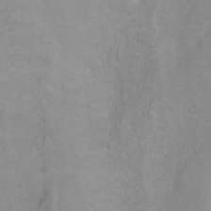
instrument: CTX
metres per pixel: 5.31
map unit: Ht
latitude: 0.5545
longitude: -32.6113
